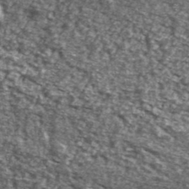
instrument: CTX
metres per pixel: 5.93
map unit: Ave
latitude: 41.0647
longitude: -105.8583
